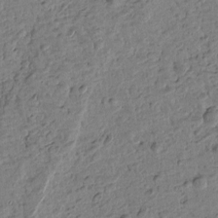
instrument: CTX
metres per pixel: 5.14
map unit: Htu
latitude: -1.7478
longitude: -175.9339
